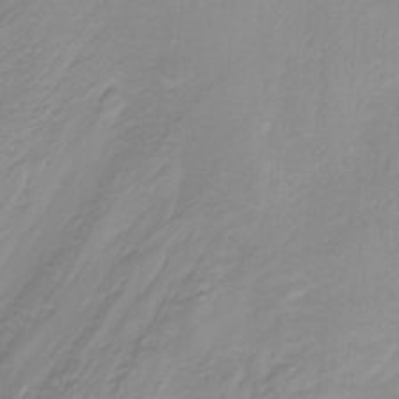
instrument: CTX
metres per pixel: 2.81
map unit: Nhu
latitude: -4.8408
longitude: -84.7057
